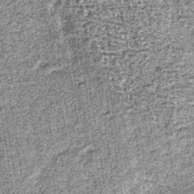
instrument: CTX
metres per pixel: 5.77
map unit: lHb
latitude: -37.1431
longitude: 64.8030
